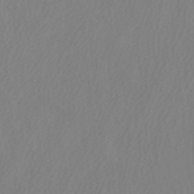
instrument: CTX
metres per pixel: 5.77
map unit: ANa
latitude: 37.6883
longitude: 24.1606
